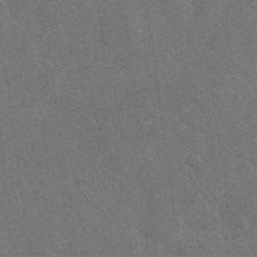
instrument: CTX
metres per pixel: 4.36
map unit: Nhu
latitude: -29.4266
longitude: -62.0255
